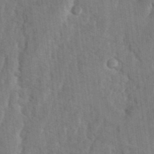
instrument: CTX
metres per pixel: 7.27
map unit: Hto
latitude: 9.8583
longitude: -35.7827
